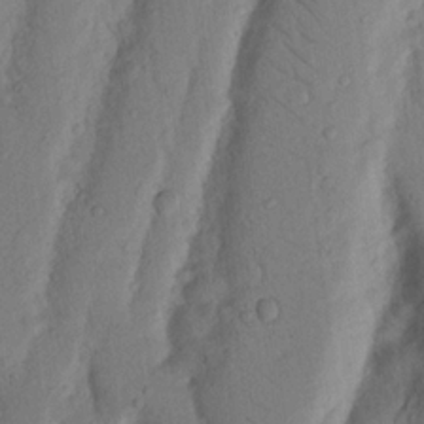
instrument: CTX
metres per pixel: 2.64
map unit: Nhu
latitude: 19.0836
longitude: -76.7057
